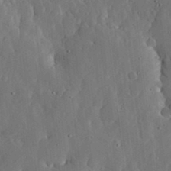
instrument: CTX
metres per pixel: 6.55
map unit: lHvf
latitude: 18.5734
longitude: -113.1781
